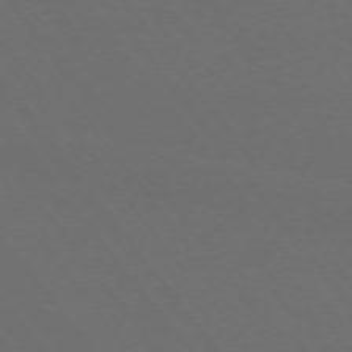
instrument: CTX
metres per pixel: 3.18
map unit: Ap
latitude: -74.8975
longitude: -77.4426
